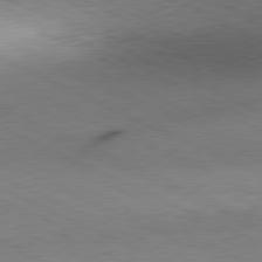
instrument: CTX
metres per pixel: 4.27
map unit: Ap
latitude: -81.3510
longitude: -72.0633
